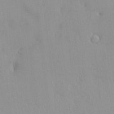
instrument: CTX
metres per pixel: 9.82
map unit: HNhu
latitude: 3.3292
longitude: 6.6896
